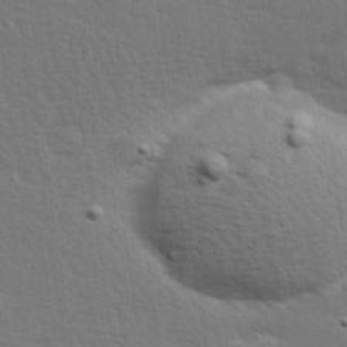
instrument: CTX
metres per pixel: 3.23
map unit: Hve
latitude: 26.8569
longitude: -94.2334
